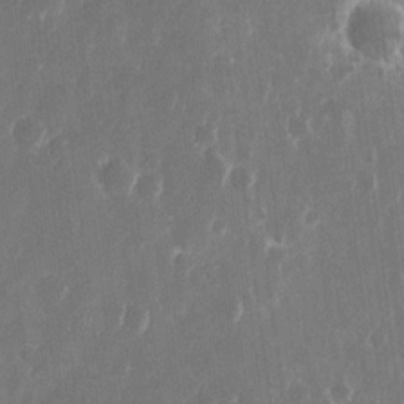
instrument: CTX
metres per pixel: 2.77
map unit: eHh
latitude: 10.5168
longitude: -71.4048
